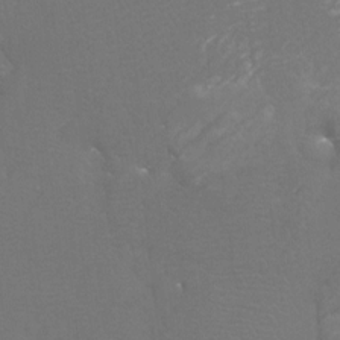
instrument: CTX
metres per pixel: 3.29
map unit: Htu
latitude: -7.1242
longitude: -33.2159
